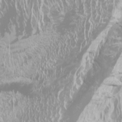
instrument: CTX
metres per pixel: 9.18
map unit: Htu
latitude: -4.5196
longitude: -72.5168
